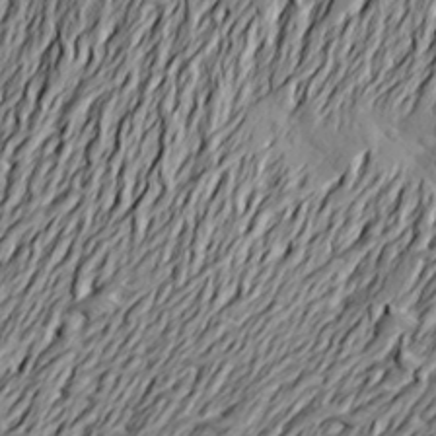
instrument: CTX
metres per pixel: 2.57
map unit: Aa
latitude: 21.1970
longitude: -150.1011
